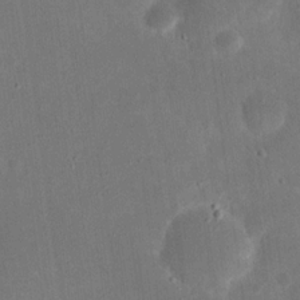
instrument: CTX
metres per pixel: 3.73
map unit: eHh
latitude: 19.3292
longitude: -69.9528
